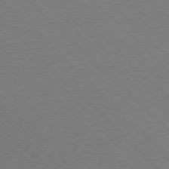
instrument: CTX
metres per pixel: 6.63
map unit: Ap
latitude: -77.1620
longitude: -85.3482
